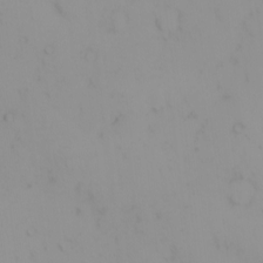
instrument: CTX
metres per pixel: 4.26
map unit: eHh
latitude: -1.4455
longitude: 20.0472
